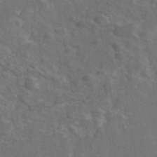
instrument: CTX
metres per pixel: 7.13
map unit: eAb
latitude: 46.6491
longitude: 109.2376
